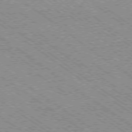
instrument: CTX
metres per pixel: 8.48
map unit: Ap
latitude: -79.0486
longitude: -79.1970
